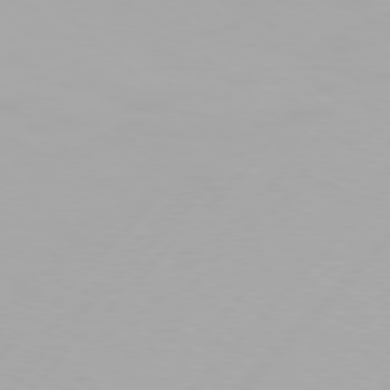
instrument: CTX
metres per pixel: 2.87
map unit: Hpe
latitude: 77.2726
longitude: -138.0255
